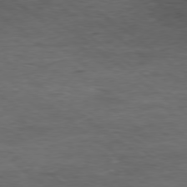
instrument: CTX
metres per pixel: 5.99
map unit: Ap
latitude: -79.0297
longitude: -90.7246
